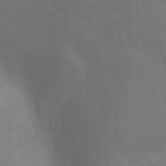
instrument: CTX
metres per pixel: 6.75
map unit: Ht
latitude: -0.8408
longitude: -32.4601
